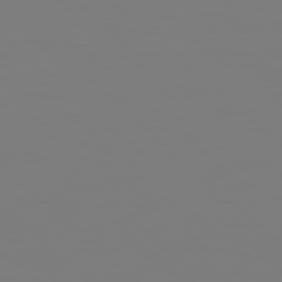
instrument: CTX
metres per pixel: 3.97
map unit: Hpe
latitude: 78.3090
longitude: 178.5196
